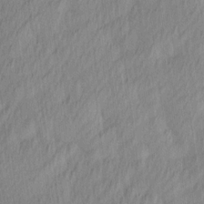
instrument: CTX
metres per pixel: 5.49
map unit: Ave
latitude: 12.9325
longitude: -106.4601
